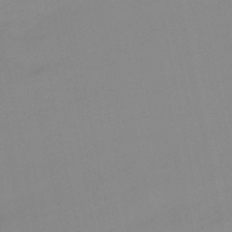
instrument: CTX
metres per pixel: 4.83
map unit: lHb
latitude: -48.8786
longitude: 80.7463
